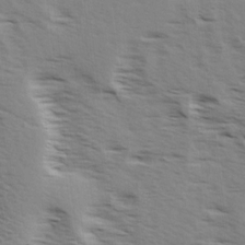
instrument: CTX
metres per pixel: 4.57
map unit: Ave
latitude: 15.3860
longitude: -103.1403
